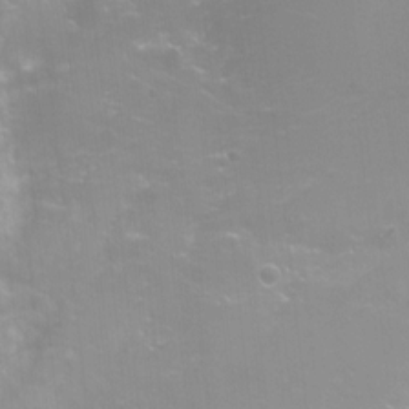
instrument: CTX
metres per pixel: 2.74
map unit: Nhu
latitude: -6.1983
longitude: -49.3671
